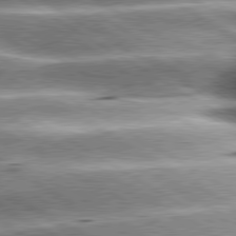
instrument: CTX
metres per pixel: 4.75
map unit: lApd
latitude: 80.1767
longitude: -142.6680
